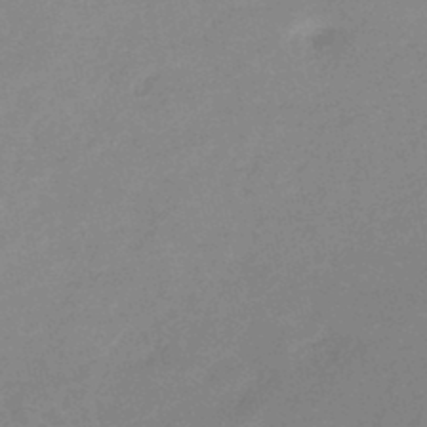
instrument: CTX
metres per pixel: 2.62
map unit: eHb
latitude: -44.9542
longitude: 85.3131
